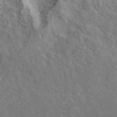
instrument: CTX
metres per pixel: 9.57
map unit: ANa
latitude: 43.6505
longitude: 46.0850
